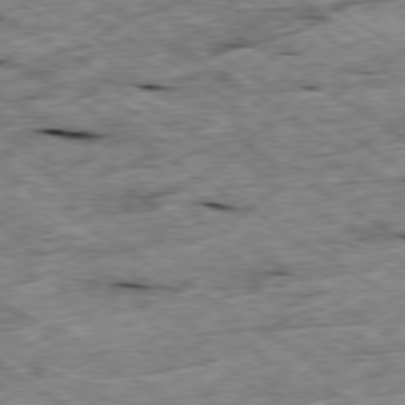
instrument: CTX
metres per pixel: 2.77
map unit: Ap
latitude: -79.5399
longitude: -86.7624
